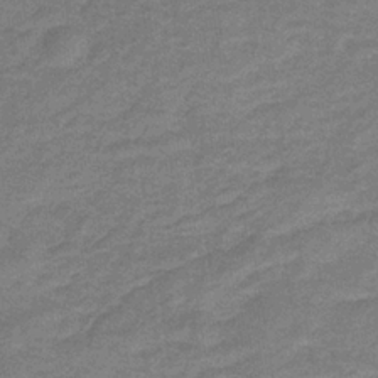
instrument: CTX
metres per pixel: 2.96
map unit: eHb
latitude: -32.5196
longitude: 66.8975
